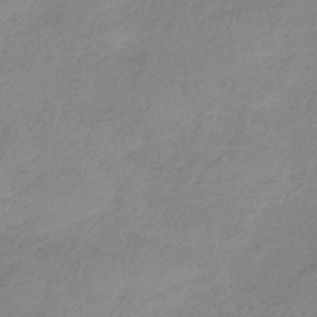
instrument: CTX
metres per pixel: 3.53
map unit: HNb
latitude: -33.4833
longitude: 64.1606
